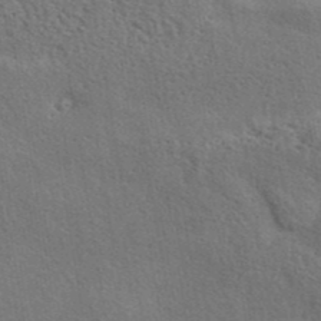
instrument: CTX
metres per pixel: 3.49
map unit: eAb
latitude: 40.6112
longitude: 103.9745
